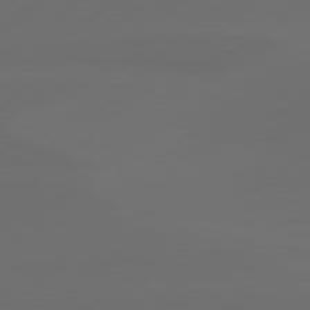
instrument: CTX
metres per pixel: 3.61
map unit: Hpe
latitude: 78.4601
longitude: -132.6302
